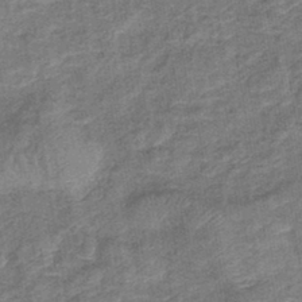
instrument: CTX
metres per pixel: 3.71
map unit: lHb
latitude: -41.8800
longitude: 79.1620
